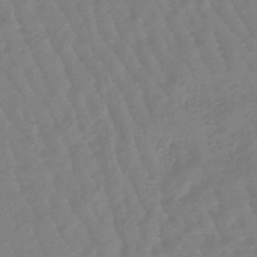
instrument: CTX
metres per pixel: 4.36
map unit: eHb
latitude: -46.3306
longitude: 83.0486
